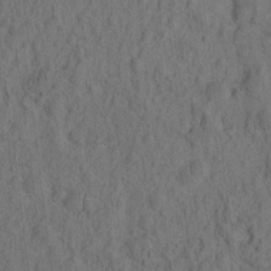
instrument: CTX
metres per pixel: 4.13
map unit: eHh
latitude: -2.2172
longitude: 17.1809
